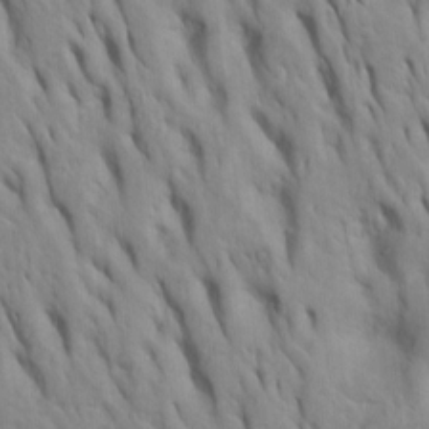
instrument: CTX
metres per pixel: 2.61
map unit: Htu
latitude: -8.2550
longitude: 145.0487
